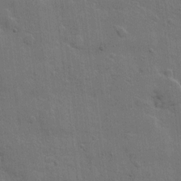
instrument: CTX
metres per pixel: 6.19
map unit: Hto
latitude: 5.0269
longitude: -61.6505
